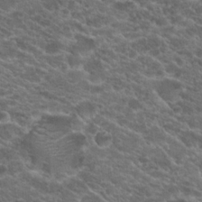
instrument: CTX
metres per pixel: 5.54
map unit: Hto
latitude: 19.8205
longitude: -36.1578
